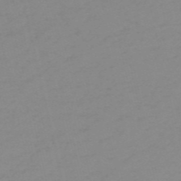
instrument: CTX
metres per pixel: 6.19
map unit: HNb
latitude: -56.2361
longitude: -43.0270
